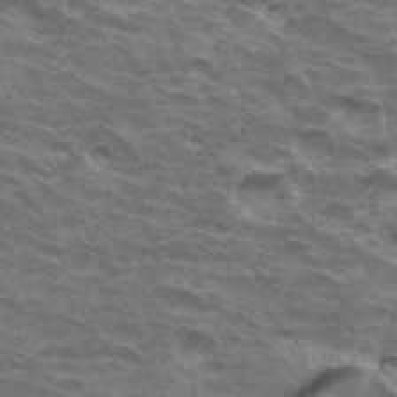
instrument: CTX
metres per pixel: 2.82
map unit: Hto
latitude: 33.0647
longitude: -41.5749
